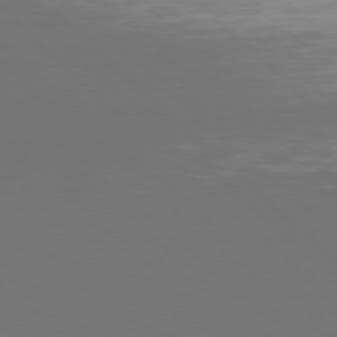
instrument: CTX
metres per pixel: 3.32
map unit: Hpe
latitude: 77.4237
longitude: -168.8191
